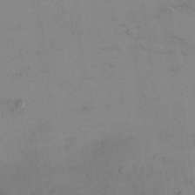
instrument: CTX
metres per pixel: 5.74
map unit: eHh
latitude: 17.7828
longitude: -66.8380
